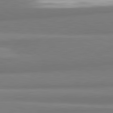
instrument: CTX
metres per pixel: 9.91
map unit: lApd
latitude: 82.1388
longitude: 172.7085
